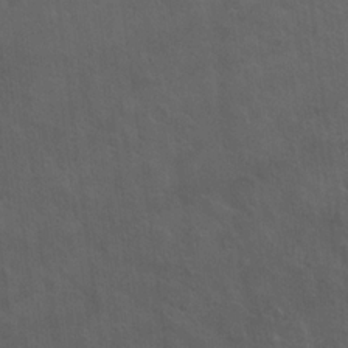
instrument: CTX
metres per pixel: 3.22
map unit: Hto
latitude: 18.8947
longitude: -54.0444
